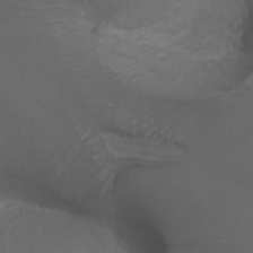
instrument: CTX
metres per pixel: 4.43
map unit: ANa
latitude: 38.7246
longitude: 23.4832
